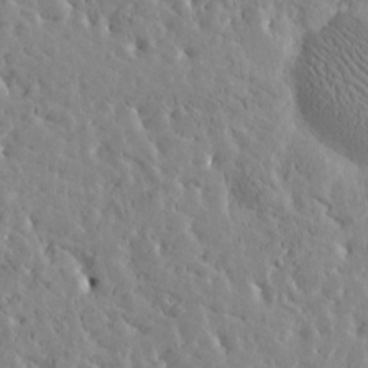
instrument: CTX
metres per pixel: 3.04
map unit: Htu
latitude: -3.1053
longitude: 175.5777
